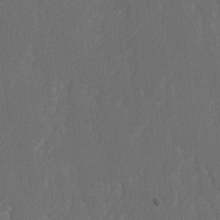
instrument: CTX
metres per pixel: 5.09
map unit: lAvf
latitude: -7.7855
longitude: -114.2900
